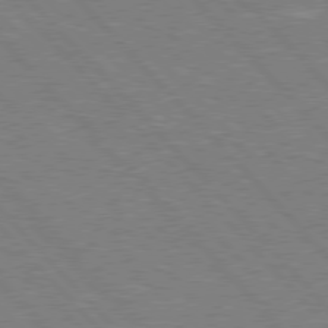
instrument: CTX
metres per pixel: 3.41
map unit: Hpe
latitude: 76.6868
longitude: -150.8947
